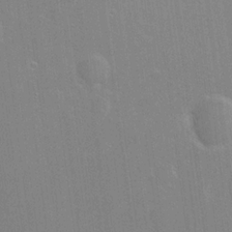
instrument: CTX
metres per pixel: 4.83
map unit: Hve
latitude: 17.5182
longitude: 151.2376
